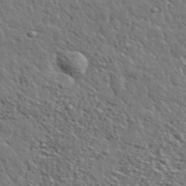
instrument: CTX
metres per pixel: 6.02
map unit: lHvf
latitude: 37.1781
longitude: -88.8191
